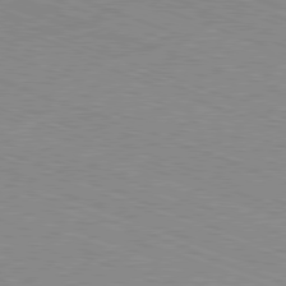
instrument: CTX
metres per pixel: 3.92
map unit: Ap
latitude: -81.3132
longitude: -73.7828
